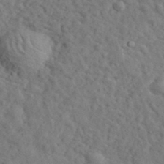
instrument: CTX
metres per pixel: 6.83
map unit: eHh
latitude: 35.1970
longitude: -78.4412
